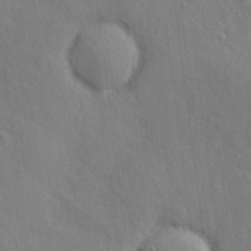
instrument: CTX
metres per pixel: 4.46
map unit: eHh
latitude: 3.9906
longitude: -74.1389
